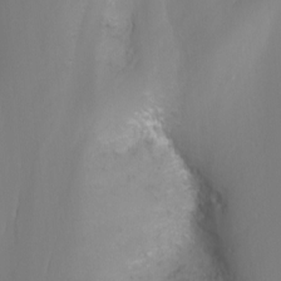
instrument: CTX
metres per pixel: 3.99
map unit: Nhu
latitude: -4.9163
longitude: -74.7246
